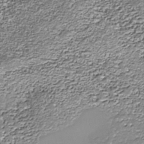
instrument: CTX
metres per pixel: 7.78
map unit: Nhe
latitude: -36.2172
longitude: -87.2915
